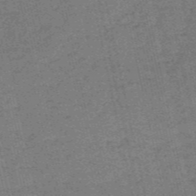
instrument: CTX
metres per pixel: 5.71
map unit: HNb
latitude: -55.3699
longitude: -42.5546
